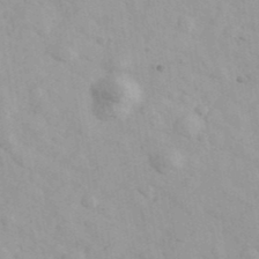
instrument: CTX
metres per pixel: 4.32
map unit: Ave
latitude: 39.9906
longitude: -107.4049
